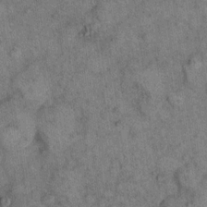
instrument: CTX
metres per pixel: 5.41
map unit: eHh
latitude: 15.9339
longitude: -65.7639
